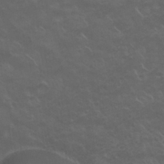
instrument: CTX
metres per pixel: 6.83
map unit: Nhu
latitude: 26.4412
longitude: -53.0081
